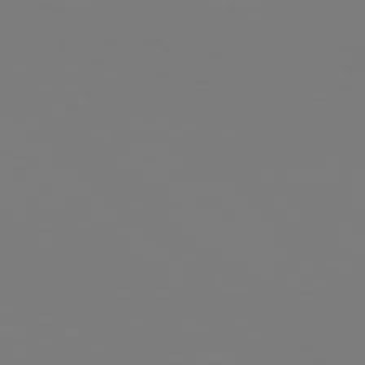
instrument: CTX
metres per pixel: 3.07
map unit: Hpe
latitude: 77.5749
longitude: -138.1578
